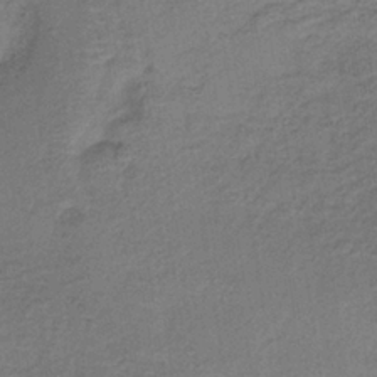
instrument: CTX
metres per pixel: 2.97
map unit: lHb
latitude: -35.1242
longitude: 62.5007
